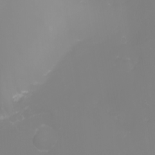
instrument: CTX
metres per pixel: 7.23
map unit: eHh
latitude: -2.2361
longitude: -75.5560
